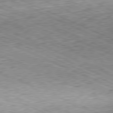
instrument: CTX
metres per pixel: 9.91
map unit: Hpe
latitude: -81.4455
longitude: 11.7100
